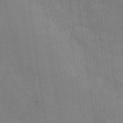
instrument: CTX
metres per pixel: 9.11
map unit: Nhu
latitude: -27.9178
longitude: -78.5546
